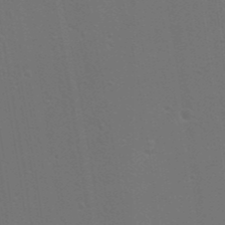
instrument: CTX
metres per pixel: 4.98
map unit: Nhu
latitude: 17.5560
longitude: -29.9717
